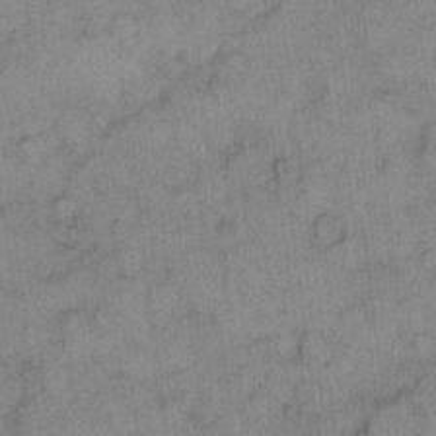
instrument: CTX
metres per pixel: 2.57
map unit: eHh
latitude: 10.4223
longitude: -63.8773
